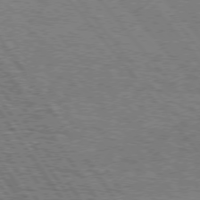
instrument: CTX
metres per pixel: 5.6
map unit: Hpe
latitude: 75.0836
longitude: -151.8394
